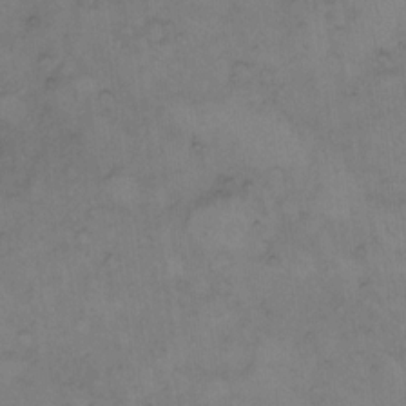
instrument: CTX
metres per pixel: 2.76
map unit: Hto
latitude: 7.8205
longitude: -60.6490
